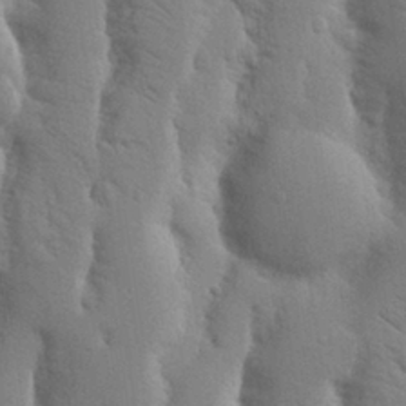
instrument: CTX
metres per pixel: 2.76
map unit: Nhu
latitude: 19.4804
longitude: -76.0444
